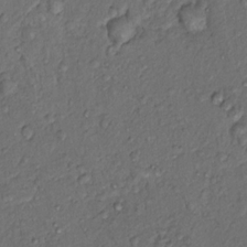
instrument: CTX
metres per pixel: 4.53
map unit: Hto
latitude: 14.1578
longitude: -29.8016
